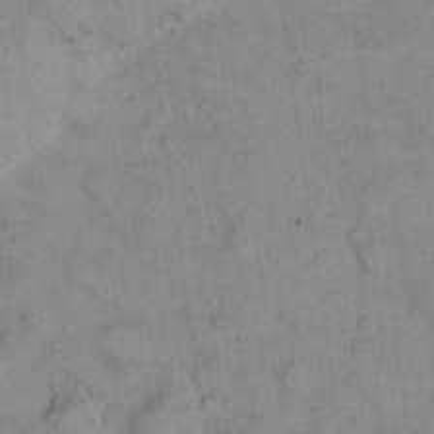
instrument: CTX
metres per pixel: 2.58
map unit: eHh
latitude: 22.9325
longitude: -58.8191
